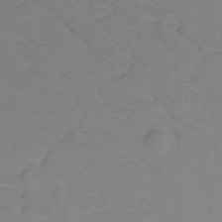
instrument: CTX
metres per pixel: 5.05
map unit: lHb
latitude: -31.4643
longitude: 64.9164
